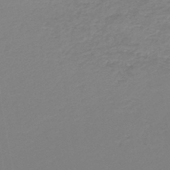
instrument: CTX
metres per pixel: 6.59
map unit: lHb
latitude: -44.8786
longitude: 73.8989
